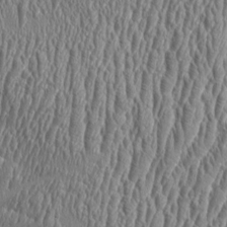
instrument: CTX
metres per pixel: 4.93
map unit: Aa
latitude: 9.4427
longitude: -130.1011
